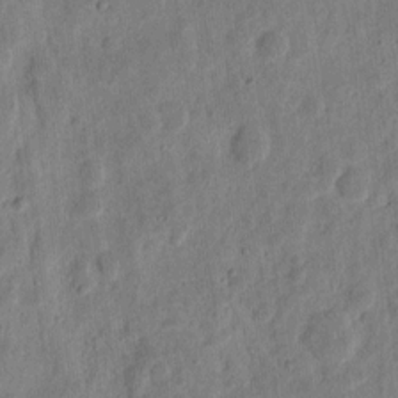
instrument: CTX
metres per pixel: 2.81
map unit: eHh
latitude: 11.3293
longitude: -73.5560
